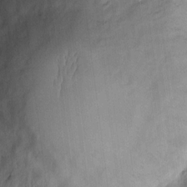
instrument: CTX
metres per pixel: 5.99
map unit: eHh
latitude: 9.1592
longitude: -65.3104
